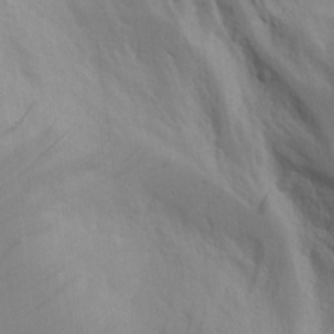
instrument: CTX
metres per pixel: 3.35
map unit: Aa
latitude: 18.4790
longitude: -124.9891
